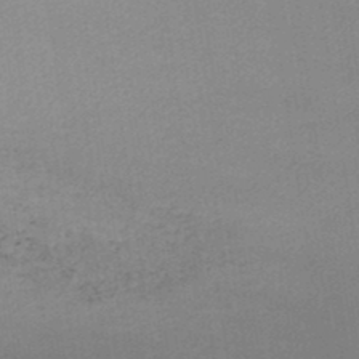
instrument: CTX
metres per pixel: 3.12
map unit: lHb
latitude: -47.7099
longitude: 67.6533
